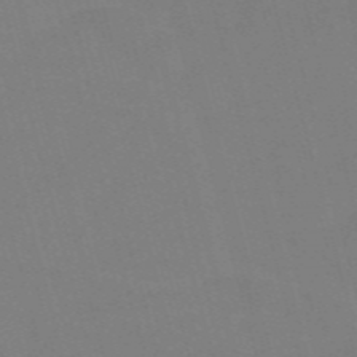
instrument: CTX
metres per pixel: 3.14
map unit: Nve
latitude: -58.8785
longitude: 61.9367
